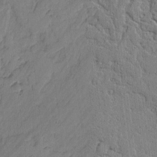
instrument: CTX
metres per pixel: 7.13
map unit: lAvf
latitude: -2.3117
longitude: -105.7072
